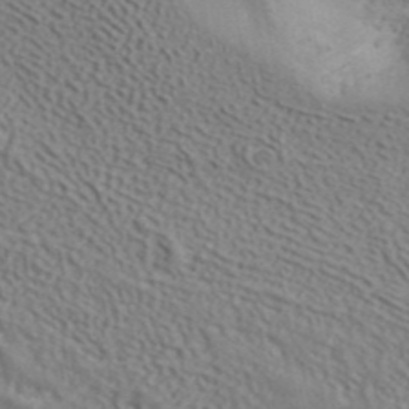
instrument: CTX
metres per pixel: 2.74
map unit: ANa
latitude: 42.4790
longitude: 35.1242
